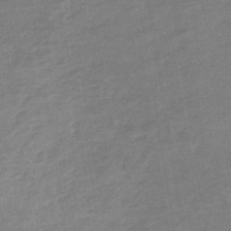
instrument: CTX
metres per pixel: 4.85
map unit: eHb
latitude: -35.7855
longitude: 77.7100
